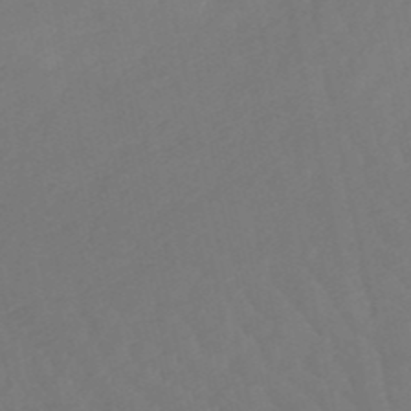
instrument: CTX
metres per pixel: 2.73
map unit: lHb
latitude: -50.3873
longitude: 81.0676
